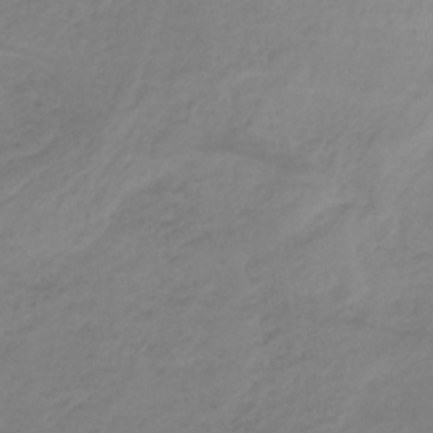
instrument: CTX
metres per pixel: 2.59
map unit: HNb
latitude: -33.5588
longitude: 63.9178
